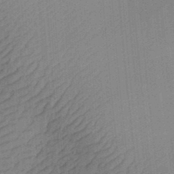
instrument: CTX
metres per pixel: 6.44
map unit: Aa
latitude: 28.9891
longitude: -138.7813
